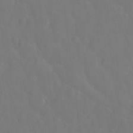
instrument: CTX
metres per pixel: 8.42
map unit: Hto
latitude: -2.4628
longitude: -34.5734
